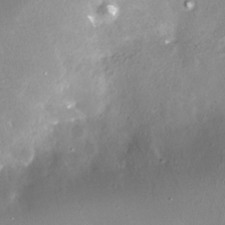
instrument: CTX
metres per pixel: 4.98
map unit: Nhe
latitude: -27.9367
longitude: -109.9528
